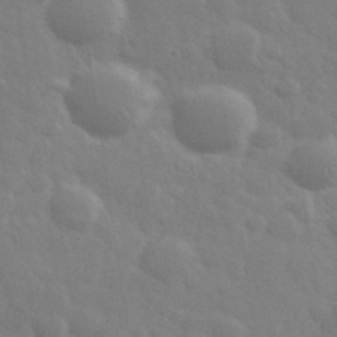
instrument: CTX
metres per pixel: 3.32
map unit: eHh
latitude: 33.0647
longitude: -70.4223
